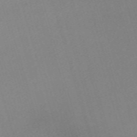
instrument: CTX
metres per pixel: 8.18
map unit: eHh
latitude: -61.8233
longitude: 50.0472
